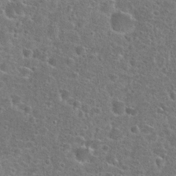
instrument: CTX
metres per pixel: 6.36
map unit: Hto
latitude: 24.0444
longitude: -46.9136
